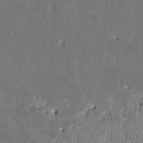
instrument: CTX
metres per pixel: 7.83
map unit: Htu
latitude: 3.8205
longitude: 150.1228
